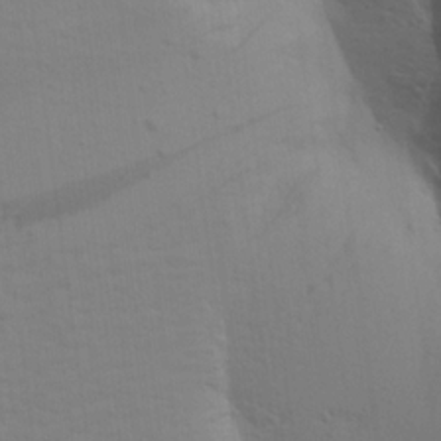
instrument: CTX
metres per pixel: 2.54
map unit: Aa
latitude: 19.4237
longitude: -142.9136
